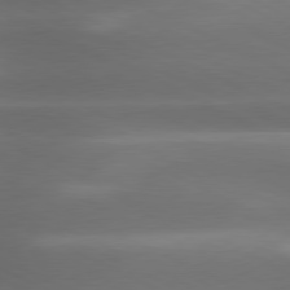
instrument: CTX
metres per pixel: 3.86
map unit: lApd
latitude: 79.6883
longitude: -121.1215
